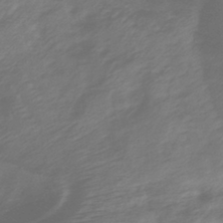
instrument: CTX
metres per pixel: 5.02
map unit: lHb
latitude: -42.6707
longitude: 81.5021
